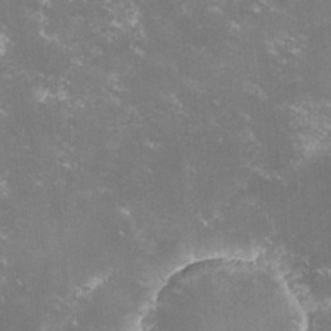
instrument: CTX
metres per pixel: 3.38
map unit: lHvf
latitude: -14.9353
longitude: -100.7435
